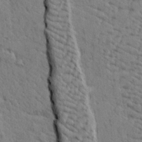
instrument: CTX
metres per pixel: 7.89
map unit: lHvf
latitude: 25.2537
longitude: 143.3887
